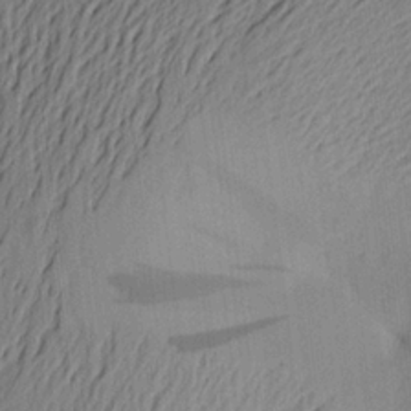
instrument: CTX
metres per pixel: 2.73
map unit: Aa
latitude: 22.0822
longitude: -148.6868
